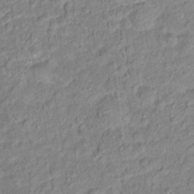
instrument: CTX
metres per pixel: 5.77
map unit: Hto
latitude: 14.4412
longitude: -39.0269
